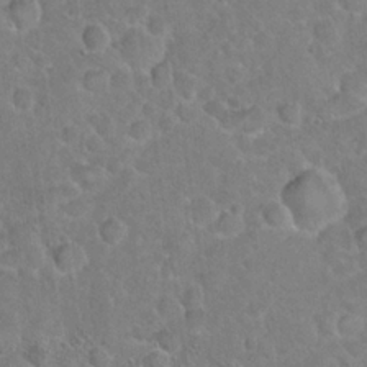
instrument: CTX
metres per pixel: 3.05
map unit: Hto
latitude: 21.1026
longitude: -48.3467
